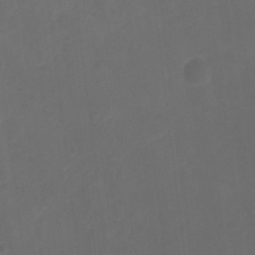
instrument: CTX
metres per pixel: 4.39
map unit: Ht
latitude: -10.0094
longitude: -35.2914
